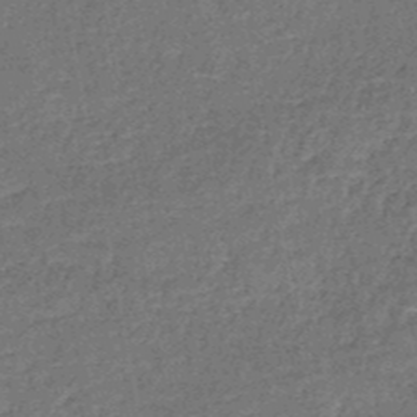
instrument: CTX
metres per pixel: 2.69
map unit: HNb
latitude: -51.1053
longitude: -49.4993
